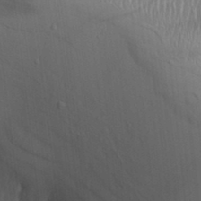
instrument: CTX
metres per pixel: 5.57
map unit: Aa
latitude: 31.6883
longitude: -140.6490
